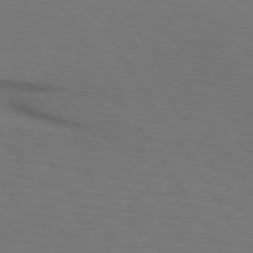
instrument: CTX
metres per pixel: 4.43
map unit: lApd
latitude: 73.2159
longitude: -75.2726
